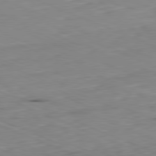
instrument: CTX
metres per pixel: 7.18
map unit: Ap
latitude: -81.8989
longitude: -68.2523
